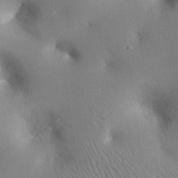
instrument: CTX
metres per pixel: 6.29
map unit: eHh
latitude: 25.3670
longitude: -70.7813
